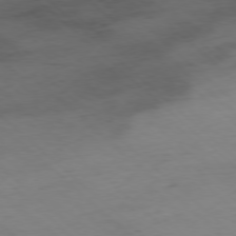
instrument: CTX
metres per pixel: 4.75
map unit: Ap
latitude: -77.9178
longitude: -90.2145
